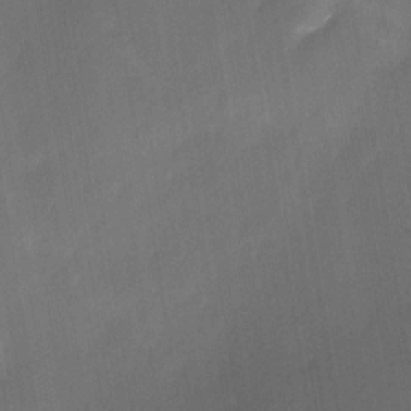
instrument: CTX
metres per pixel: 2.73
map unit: Ave
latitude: -0.3685
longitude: -113.8205
